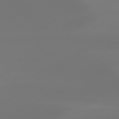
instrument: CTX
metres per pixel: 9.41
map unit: Hpe
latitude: 78.4223
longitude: -129.0458
